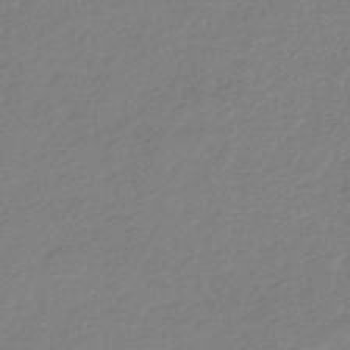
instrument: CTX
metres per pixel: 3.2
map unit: eHb
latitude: -44.5763
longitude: 89.3887
